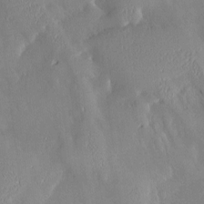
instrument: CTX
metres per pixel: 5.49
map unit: Nve
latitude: -8.8030
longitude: 173.0297
